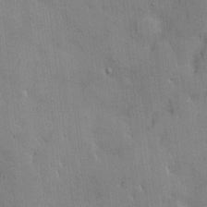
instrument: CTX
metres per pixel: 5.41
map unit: Hve
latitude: -9.4454
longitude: 176.2551
